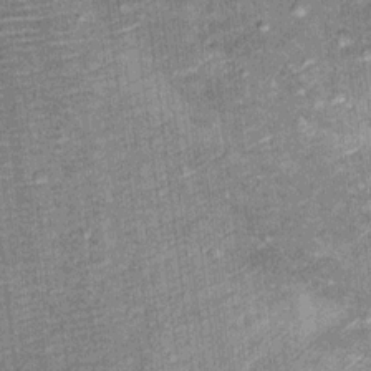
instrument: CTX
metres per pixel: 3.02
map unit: Ht
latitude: 10.2901
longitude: -38.1956
